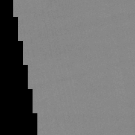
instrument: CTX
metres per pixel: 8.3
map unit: lHb
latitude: -45.6155
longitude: 58.3306
